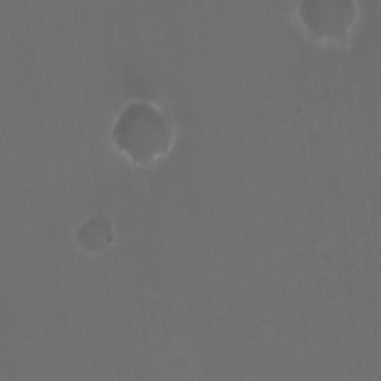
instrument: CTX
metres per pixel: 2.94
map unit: HNhu
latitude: -2.4440
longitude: -3.3481
